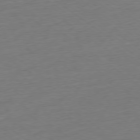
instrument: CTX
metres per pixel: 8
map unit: Ap
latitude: -78.9352
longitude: -68.1389
